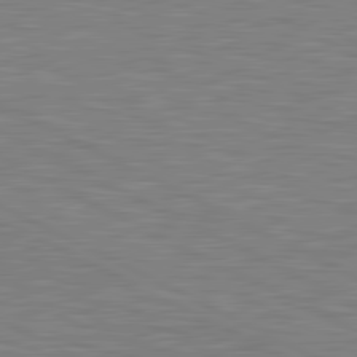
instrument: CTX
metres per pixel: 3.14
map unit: lApd
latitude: 81.2537
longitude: -168.6869
